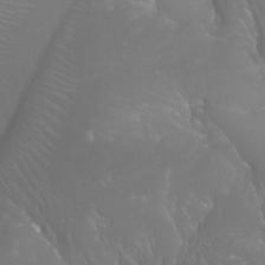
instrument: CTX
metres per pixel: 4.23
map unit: Nhu
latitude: -7.8611
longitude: -71.4048
